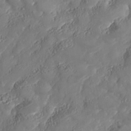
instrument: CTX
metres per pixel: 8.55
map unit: Nhe
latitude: -37.0675
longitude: 138.1039
